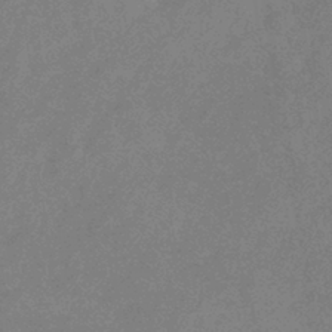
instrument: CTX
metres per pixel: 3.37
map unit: lHb
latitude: -40.3117
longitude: 74.7841
